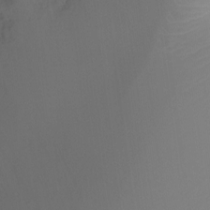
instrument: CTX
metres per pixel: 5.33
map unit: Ht
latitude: -16.3496
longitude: -45.5371
